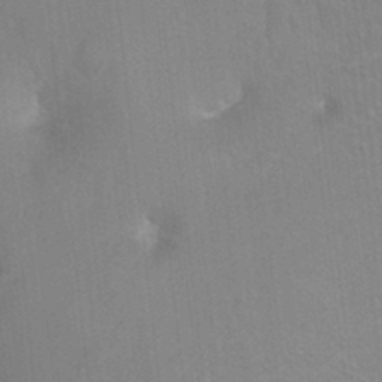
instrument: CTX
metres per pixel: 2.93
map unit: Ht
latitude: -3.1242
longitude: -27.5560
